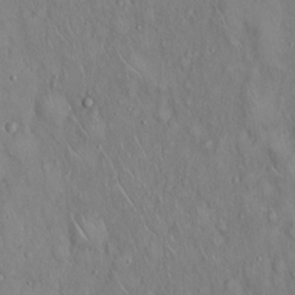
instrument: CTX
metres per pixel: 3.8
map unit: Hto
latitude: 18.3278
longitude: -60.4412
